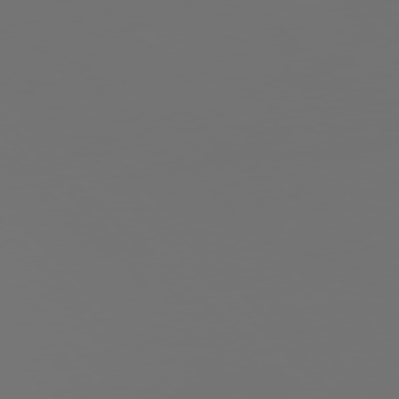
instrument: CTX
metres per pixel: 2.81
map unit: Ap
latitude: -77.3132
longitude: -62.0255
